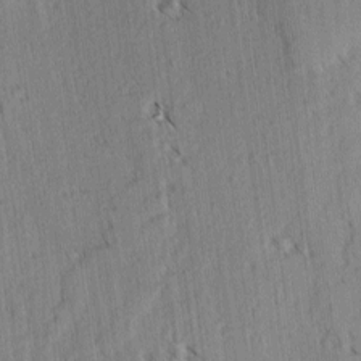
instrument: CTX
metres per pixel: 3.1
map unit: lAvf
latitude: -4.2928
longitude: -113.8772
